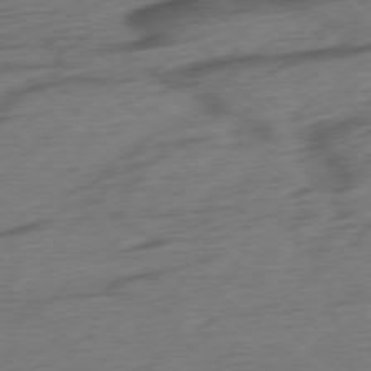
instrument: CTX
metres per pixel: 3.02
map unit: Ap
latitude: -76.5952
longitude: -76.8191
